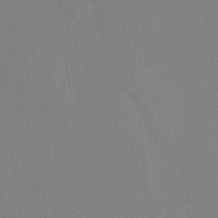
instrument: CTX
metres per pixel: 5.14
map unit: Ht
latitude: -13.8989
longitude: -58.4601
